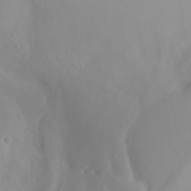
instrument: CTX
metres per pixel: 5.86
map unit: Ave
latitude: 20.9703
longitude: -138.1956
